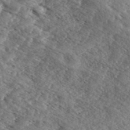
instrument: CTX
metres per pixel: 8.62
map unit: eHh
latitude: 35.8394
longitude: -139.7450
